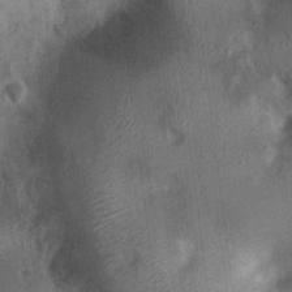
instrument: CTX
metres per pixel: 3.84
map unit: Nhu
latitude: 6.3656
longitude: -20.3467
